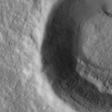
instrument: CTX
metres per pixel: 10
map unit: Hve
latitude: 32.2711
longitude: 149.7856
